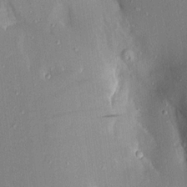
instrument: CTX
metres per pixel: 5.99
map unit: Aa
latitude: 17.1214
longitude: -148.7246
